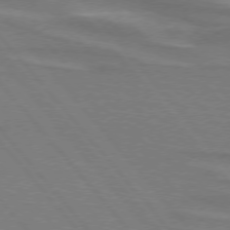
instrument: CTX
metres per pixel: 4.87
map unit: lApd
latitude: 75.1592
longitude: -80.9136
